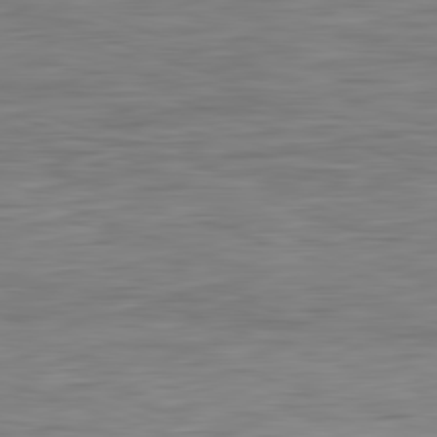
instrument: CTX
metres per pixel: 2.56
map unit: Hpe
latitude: -82.5007
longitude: 7.8800
